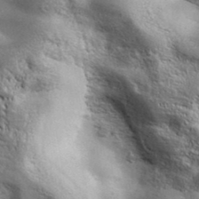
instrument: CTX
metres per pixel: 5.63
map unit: ANa
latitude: 39.5938
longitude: -90.4412
